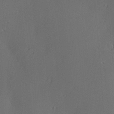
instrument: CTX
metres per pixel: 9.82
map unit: Nve
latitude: -9.1809
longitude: 174.7274
